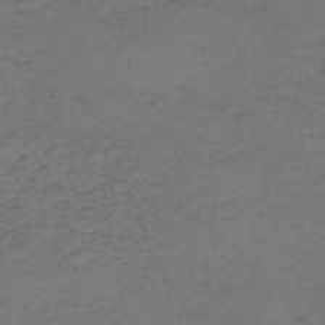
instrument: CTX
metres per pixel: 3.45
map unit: HNb
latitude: -55.7289
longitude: -43.7639
